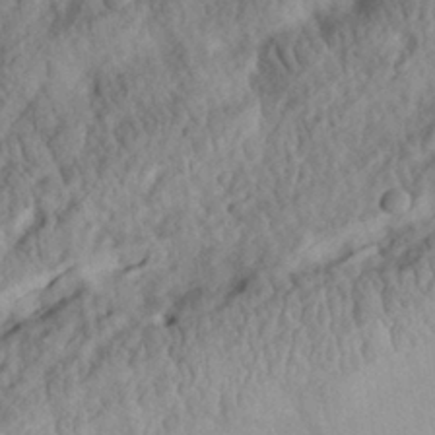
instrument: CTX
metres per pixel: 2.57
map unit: eHh
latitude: 30.2712
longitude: -73.5183
